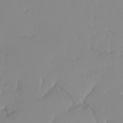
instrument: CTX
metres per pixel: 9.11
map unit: Nhu
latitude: -5.0108
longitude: -92.0444
